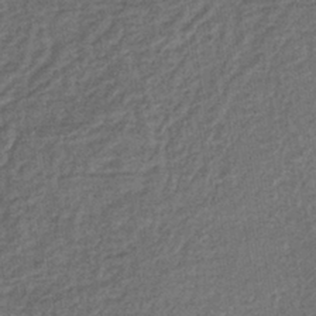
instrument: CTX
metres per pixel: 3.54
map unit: lHb
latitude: -40.8597
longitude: 70.9920
